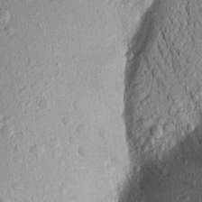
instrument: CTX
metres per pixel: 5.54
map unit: Aa
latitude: 19.4615
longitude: -148.6491
